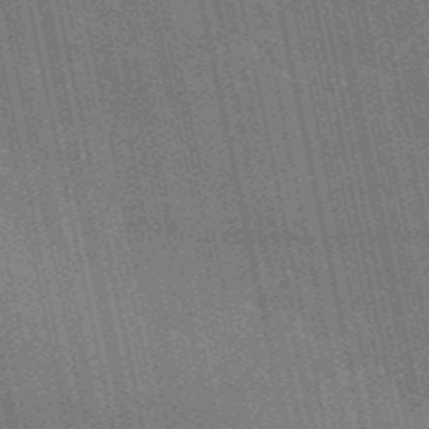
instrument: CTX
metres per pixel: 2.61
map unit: HNb
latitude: -52.7841
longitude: -38.4979
